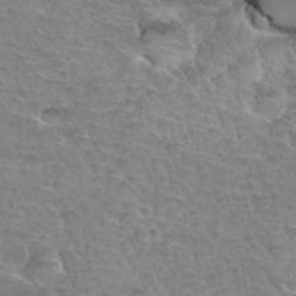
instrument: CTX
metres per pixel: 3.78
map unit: Hto
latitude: 34.2333
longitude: -46.0822
